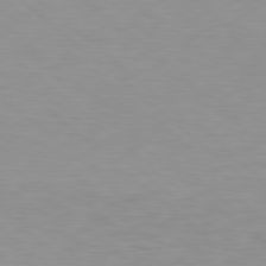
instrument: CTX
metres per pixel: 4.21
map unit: Hpe
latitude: 78.4601
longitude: -169.0081
